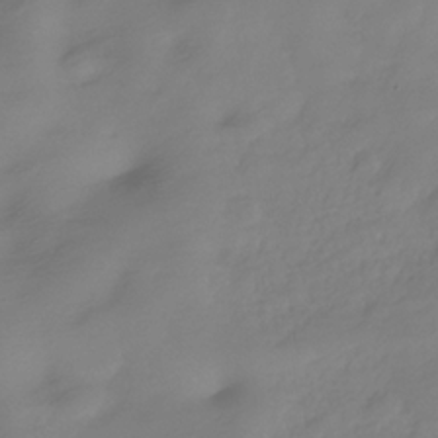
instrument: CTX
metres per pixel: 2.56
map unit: Hve
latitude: -31.3509
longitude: 89.6911
